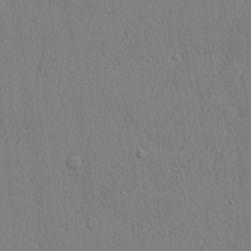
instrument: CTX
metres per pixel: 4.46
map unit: lHvf
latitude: 20.9703
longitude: 142.1038
